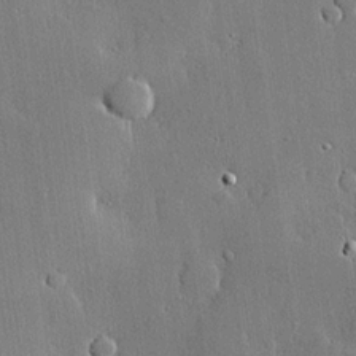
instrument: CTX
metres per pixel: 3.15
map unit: lHvf
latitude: 20.6680
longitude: 145.4266
